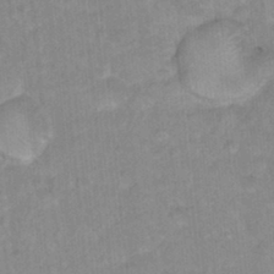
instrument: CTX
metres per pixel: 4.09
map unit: Hto
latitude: 16.0822
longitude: -34.9324
